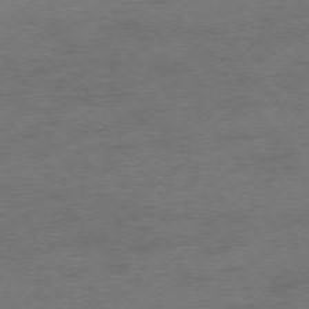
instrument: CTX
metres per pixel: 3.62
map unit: Ap
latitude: -75.5588
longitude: -72.9514
